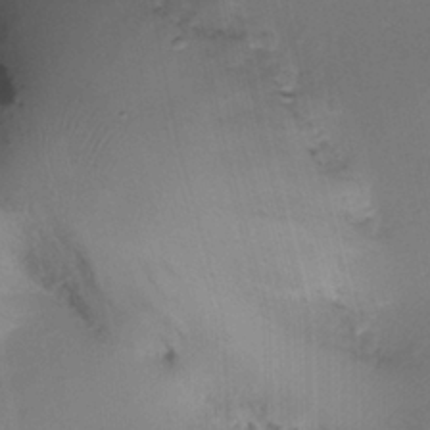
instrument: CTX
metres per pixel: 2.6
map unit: Ht
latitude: -18.5385
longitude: -44.6301
